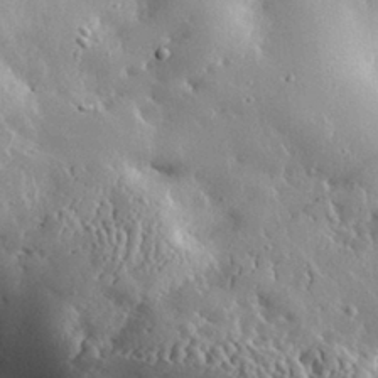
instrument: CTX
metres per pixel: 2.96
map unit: eHh
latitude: 30.9514
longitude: -80.6490
